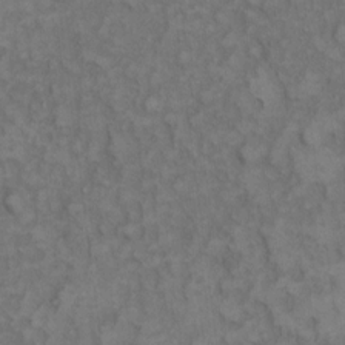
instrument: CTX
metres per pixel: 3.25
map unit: eHh
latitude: 9.3860
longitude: -63.1781
